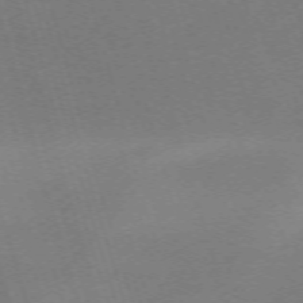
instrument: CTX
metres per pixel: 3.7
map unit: Nhu
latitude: -68.1038
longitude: 37.1242
